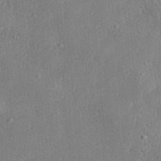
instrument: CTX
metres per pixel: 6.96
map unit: Aa
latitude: 28.3467
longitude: -138.2900
